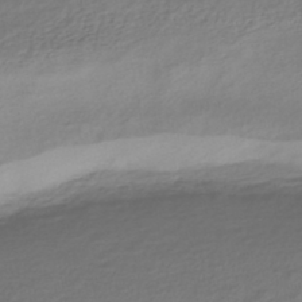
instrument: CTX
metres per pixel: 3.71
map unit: HNhu
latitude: -44.8408
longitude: 102.7274
